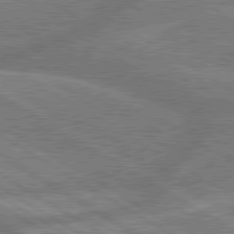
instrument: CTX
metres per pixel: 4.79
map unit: lApd
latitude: 79.6694
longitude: -166.1766
